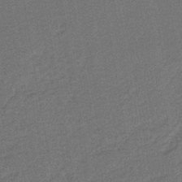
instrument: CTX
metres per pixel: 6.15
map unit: lHb
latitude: -43.5777
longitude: 61.0109
